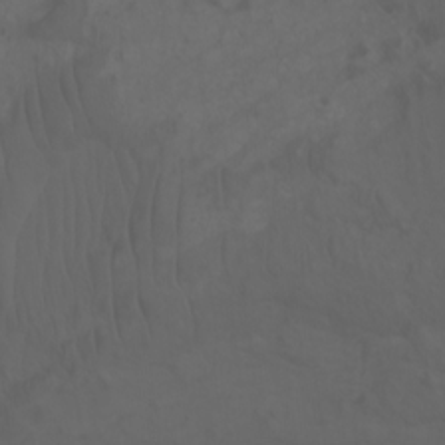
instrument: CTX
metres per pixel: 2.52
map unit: Aa
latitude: -7.8044
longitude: -80.3467
